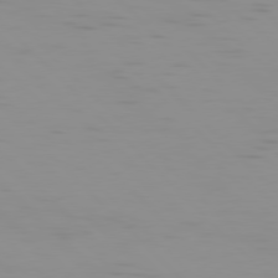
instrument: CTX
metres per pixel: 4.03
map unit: Hpe
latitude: 77.3481
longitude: -175.2159
